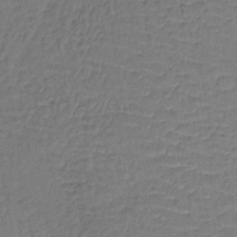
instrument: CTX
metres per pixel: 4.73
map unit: lHb
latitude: -35.6722
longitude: 65.4455
